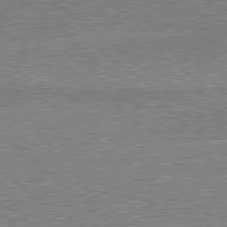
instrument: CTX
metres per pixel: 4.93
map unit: Hpe
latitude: 78.7813
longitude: -143.9150
